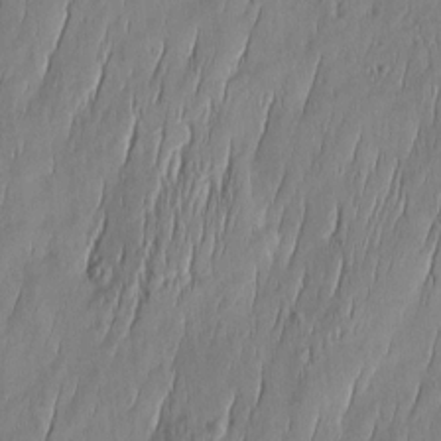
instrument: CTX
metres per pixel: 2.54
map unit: Htu
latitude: -5.7477
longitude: 174.9352
